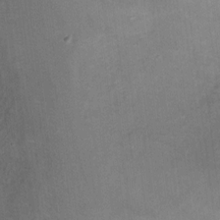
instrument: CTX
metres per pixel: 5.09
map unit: Ht
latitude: 5.2726
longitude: -36.7246
